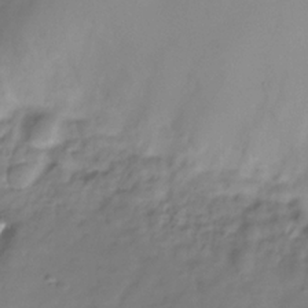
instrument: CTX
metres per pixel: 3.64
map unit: Hve
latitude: -32.2173
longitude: 90.1417
